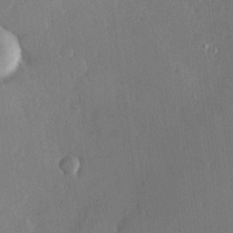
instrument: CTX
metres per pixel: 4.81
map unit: Hve
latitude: 24.8002
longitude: -93.2915
